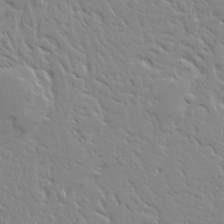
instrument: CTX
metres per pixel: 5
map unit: Ave
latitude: 13.9150
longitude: -139.2348
